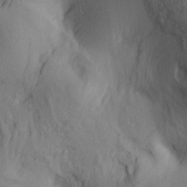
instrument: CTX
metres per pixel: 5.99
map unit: lAa
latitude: 4.6490
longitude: -113.9528
